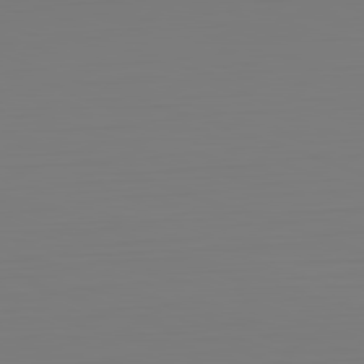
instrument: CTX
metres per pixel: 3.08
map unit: Hpe
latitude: -82.5007
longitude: 9.5399
